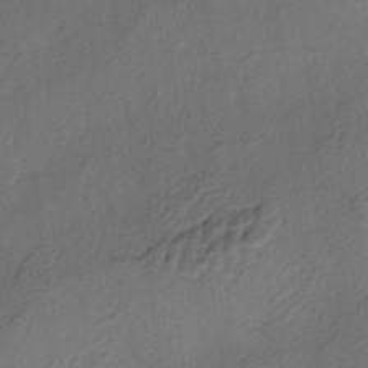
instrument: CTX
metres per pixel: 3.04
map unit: lAa
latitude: -4.9730
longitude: -123.6505
